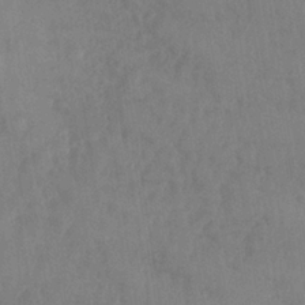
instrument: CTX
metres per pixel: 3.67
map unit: Nhe
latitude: -36.4629
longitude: -177.5560
